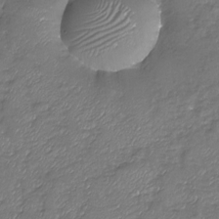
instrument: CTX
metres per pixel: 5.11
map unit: Nhu
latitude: -19.1998
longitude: -57.9717
